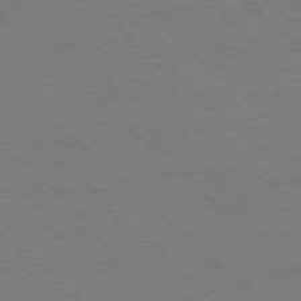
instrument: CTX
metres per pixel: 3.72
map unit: Ap
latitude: -77.4643
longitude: -65.4048
